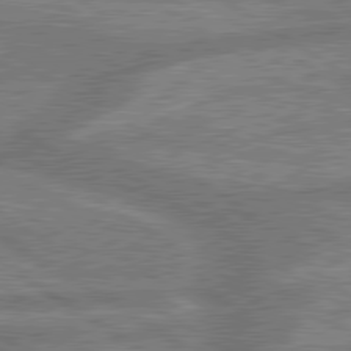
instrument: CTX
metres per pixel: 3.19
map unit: lApd
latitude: 79.9717
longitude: -170.1011
